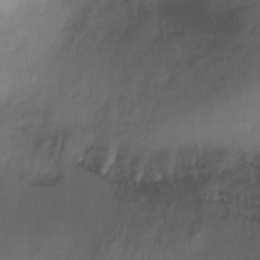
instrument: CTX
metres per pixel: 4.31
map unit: Ht
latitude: -15.5022
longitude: -45.5371
